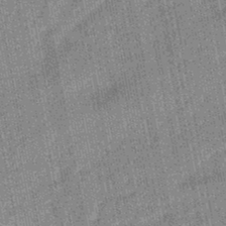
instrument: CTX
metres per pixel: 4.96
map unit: HNhu
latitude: -45.5399
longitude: 90.7464
